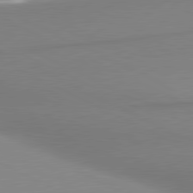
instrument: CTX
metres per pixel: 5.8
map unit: lApd
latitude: 80.9703
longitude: 176.5574
